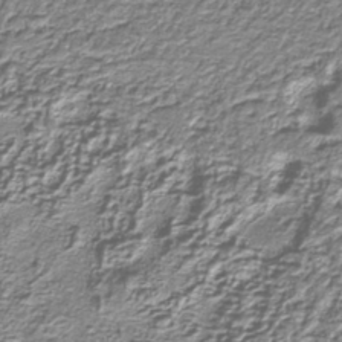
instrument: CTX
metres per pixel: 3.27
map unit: eAb
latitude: -39.2943
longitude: 51.3699
